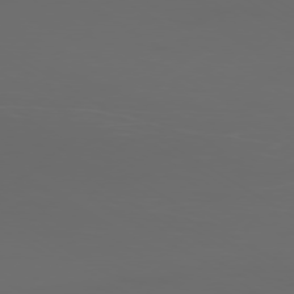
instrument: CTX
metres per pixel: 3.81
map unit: Ap
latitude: -79.3131
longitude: -74.3845
